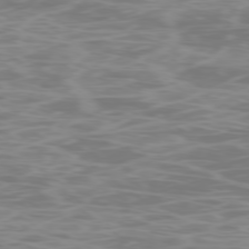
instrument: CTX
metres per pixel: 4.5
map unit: Ap
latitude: -78.6896
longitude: -96.9891
